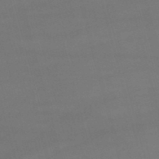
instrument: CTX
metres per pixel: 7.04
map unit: lHb
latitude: -47.7288
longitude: 63.3509
